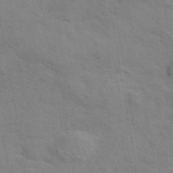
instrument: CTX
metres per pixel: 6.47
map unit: eAb
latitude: 42.7435
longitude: 107.9745
